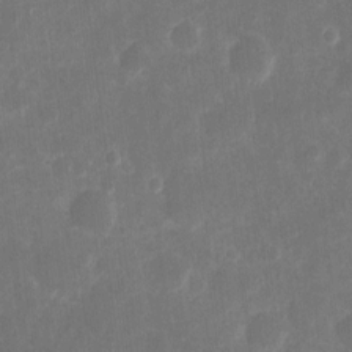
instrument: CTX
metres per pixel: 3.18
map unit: eHh
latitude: 8.5546
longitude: -71.2915
